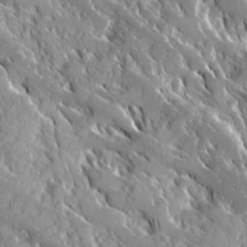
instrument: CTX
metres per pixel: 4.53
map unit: Ave
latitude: 16.7246
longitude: -130.1767
